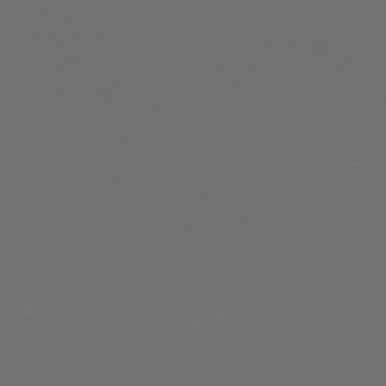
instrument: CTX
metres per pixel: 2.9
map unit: Ap
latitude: -76.1795
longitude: -74.3278
